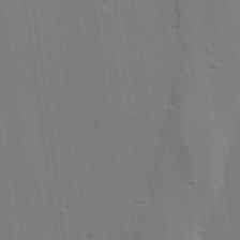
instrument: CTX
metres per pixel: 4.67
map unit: lAvf
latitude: 27.8583
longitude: -108.7246
